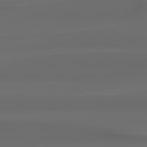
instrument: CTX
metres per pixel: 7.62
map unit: Hpe
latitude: 76.7057
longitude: -132.7813
